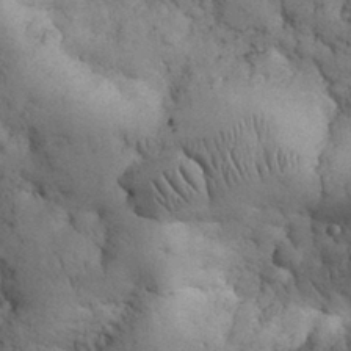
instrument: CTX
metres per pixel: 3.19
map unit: eHh
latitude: 32.1200
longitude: -68.0822
